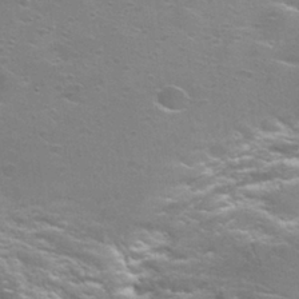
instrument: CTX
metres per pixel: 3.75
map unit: Hto
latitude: 27.4049
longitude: -50.2522
